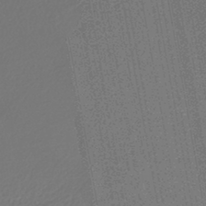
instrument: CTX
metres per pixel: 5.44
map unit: lHb
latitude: -43.5966
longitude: 65.1998
